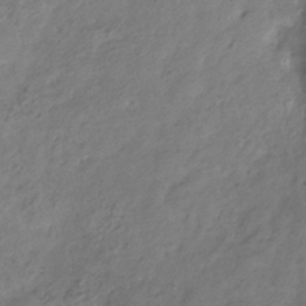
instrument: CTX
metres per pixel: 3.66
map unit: Hve
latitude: -33.1054
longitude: 90.8786
